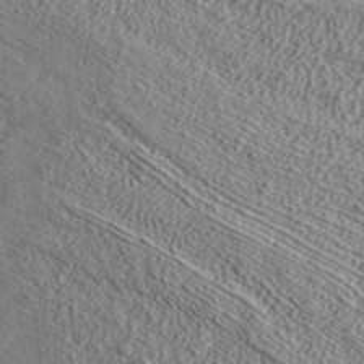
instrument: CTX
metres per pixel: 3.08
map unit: ANa
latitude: 37.8961
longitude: 19.8422
